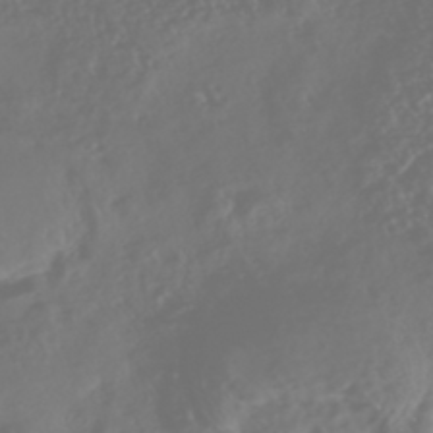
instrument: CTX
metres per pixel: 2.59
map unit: Nhe
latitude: -46.3495
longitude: 151.7100
